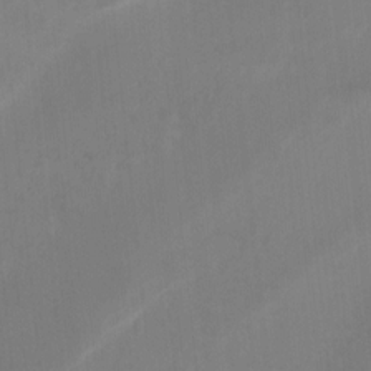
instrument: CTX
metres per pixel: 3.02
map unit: Nhu
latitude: -8.8219
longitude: -44.0822
